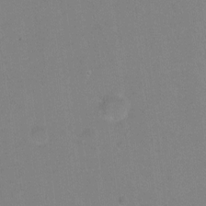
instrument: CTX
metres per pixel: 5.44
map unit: Hto
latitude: -5.0675
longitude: -35.7449
